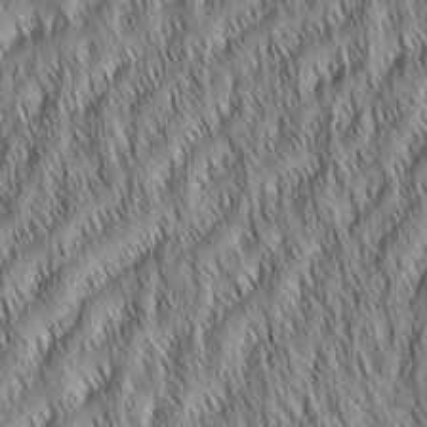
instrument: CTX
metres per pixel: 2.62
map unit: Aa
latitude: 7.0647
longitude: -130.8380
